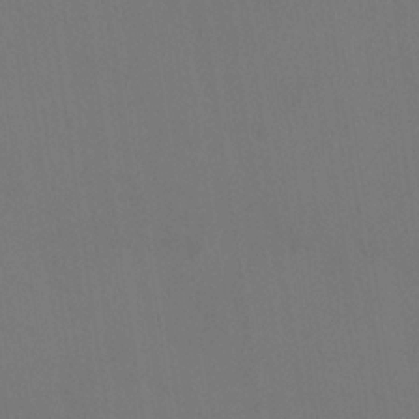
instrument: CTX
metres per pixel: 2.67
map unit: HNhu
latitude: -1.2943
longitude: -1.4426
